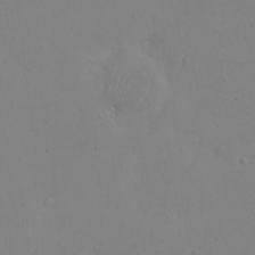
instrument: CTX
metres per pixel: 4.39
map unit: eHh
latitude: -2.9541
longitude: -74.8002
